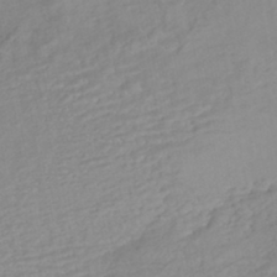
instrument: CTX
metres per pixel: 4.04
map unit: HNhu
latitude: -44.0661
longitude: 103.0864
